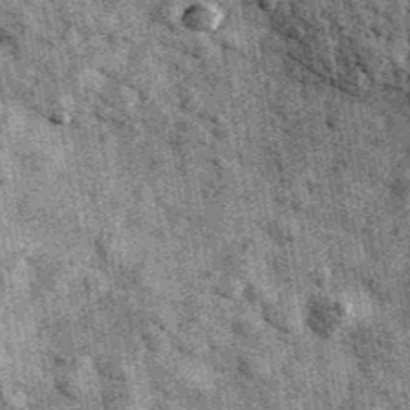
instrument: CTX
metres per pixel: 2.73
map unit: Ave
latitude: 40.4412
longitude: -107.3860
